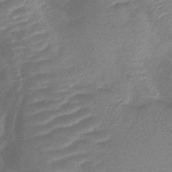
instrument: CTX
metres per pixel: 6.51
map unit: lHb
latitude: -40.3306
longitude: 77.3510
